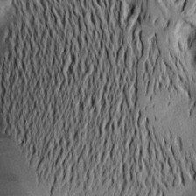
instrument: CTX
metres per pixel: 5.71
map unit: Aa
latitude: 19.4804
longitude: -145.8016
